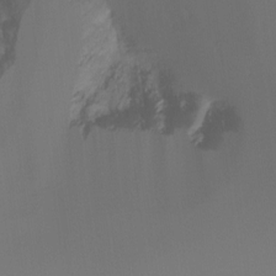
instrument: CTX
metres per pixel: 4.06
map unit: Ht
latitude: -16.5952
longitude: -45.5749
